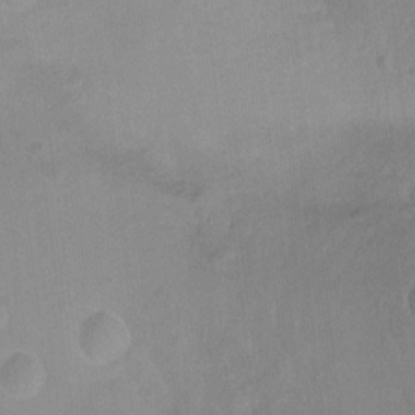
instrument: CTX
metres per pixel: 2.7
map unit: Hto
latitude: -12.2551
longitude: -39.0647
